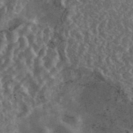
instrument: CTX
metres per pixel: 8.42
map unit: eAb
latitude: 42.7057
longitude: 105.7477
